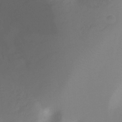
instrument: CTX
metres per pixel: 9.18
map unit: Nhu
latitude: -14.9164
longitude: -26.3656
